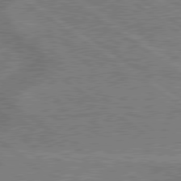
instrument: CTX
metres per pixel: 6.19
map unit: lApd
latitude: 79.9339
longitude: 166.8597
